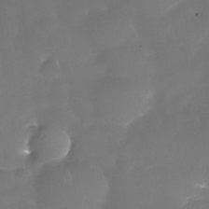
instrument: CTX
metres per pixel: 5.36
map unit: Nhe
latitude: -35.7855
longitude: -87.6505
